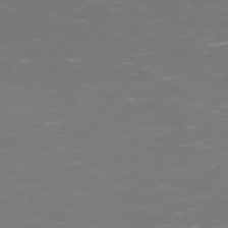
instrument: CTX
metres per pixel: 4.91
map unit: Hpe
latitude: 73.1026
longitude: -126.3845
